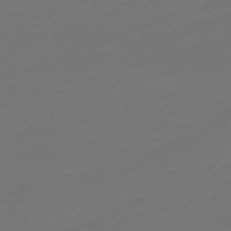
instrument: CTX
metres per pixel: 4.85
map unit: eHb
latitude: -47.4643
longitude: 82.7085
